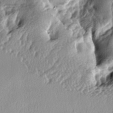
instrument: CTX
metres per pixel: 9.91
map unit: lAa
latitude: -6.5007
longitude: -124.7057
